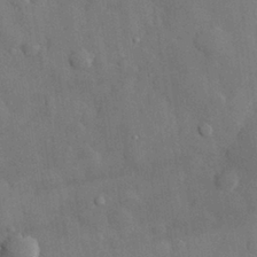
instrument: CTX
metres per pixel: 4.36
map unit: eHh
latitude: 28.9325
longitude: -79.1781
